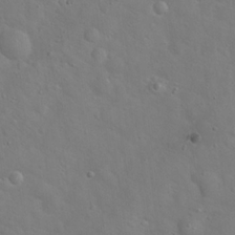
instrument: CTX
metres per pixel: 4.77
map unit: Hto
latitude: 17.5749
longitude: -53.5182
